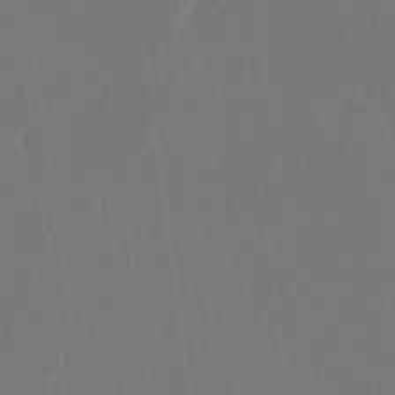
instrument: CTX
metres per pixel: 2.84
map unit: eHh
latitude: 19.1781
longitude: -67.6127
